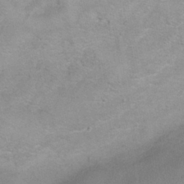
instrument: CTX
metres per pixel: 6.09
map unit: Ht
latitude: 1.1403
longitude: -33.1025
